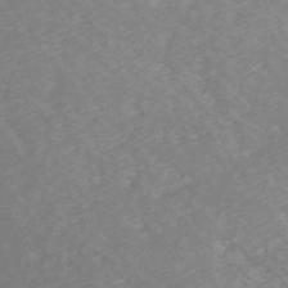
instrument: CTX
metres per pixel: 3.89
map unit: HNhu
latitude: -46.2361
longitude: 98.7274
